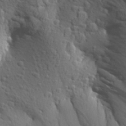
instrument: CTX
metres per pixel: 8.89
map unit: Aa
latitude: 26.7624
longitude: -144.3467
